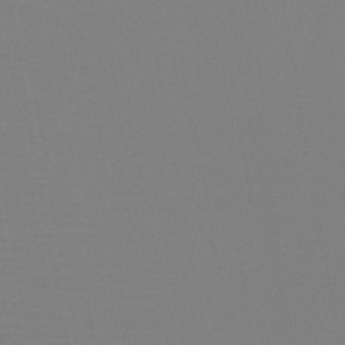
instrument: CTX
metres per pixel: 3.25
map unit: HNb
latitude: -46.6329
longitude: -43.1403
